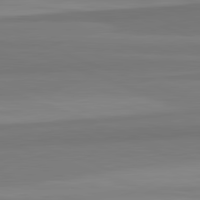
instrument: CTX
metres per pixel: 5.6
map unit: lApd
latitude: 82.4601
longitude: 176.5007
